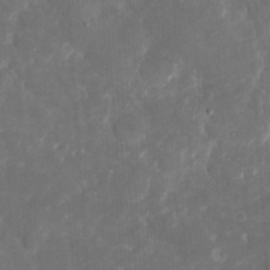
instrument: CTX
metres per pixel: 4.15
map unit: eHh
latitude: 5.1025
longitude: -70.5357
